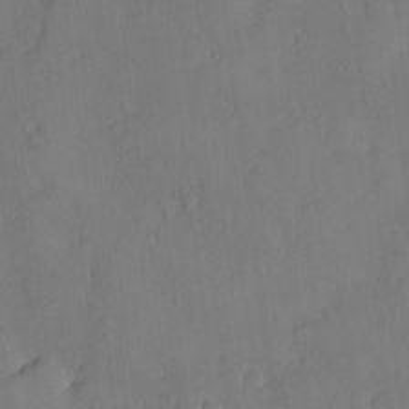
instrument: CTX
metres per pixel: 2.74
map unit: eHh
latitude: -7.9556
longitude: -69.4804
